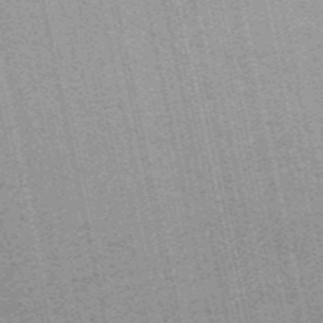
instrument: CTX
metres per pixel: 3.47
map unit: HNb
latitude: -53.5777
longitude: -38.2522
